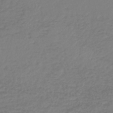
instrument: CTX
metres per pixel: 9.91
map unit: lHb
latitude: -45.7100
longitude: 62.3117
